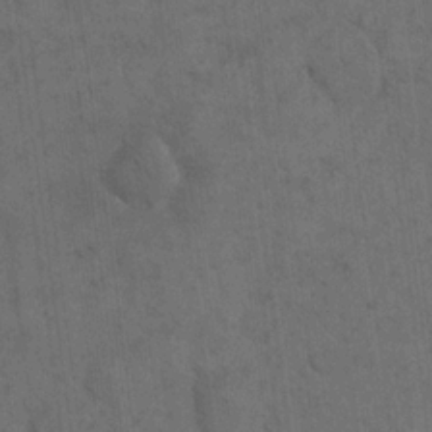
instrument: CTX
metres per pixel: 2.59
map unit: eHh
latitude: 18.9513
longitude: -63.6316
